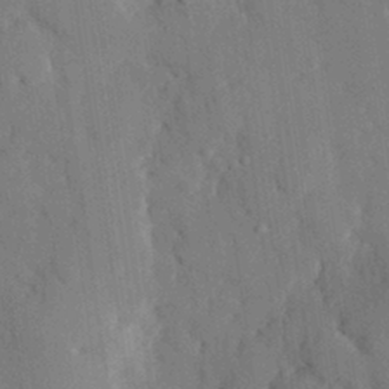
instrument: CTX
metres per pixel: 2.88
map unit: eHh
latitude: 28.1011
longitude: -80.1389
